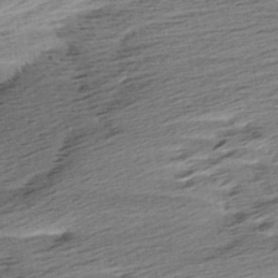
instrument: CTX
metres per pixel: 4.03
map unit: Aa
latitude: 6.3656
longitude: -137.6883
